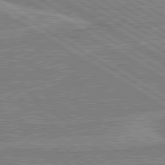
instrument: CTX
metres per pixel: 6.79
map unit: lApd
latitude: 80.6113
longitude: 170.0283
